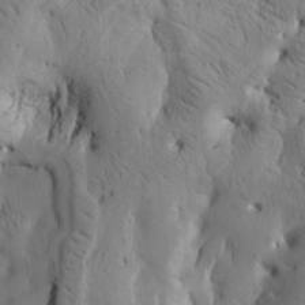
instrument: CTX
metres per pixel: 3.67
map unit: Htu
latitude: -3.4076
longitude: 169.4454
